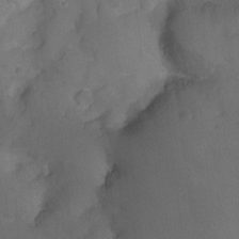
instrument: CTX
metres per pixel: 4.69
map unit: Nhu
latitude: -9.3887
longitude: -42.7624
